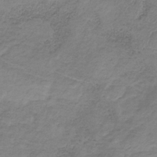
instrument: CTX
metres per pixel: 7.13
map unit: HNb
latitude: -32.4440
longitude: 60.4629
